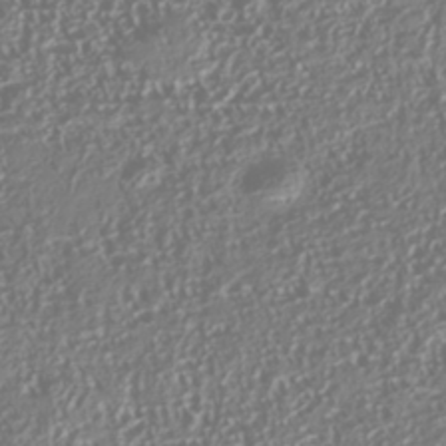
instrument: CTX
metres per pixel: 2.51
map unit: Nhu
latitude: -41.2565
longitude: -86.2144
